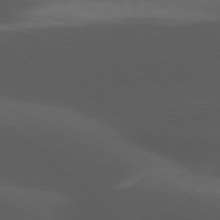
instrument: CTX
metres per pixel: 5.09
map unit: lApd
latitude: 77.8205
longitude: -54.6868
